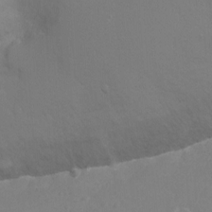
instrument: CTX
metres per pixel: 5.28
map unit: Nhu
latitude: -11.6722
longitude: -37.8206
